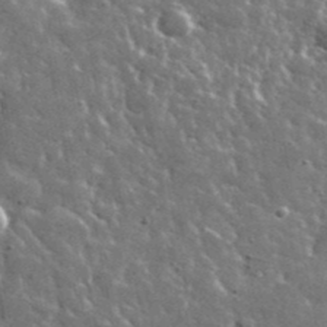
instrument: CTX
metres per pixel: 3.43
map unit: lHvf
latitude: 35.9717
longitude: -88.5357
